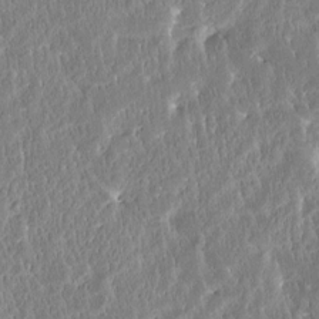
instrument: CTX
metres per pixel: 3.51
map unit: Htu
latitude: -3.8800
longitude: 174.9163
